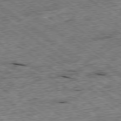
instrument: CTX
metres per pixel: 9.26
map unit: Ap
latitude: -79.2187
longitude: -87.4048
